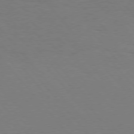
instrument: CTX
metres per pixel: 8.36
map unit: Hpe
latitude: 75.8017
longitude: -145.2726
